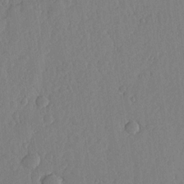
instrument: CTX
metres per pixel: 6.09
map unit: lHvf
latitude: 18.8569
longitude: -115.5182
